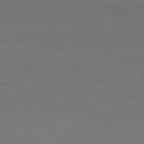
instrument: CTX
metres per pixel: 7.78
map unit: Ap
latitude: -79.7288
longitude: -65.0080
